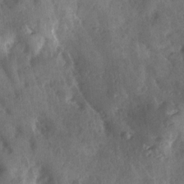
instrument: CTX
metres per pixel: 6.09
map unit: Ave
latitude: 18.0633
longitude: -131.6505
